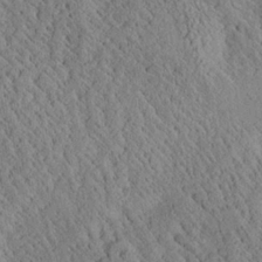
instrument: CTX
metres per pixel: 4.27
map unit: Aa
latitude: 25.0458
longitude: -133.7828
